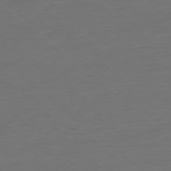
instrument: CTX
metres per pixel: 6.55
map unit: Ap
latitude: -78.5951
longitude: -77.1970
